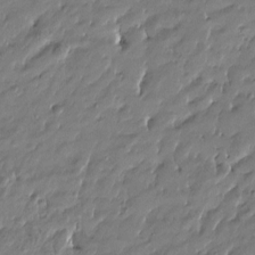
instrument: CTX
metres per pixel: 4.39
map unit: Htu
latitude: -5.5210
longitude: 177.3321
